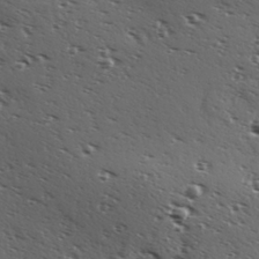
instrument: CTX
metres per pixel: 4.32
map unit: Hve
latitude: 24.0255
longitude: -96.6490
